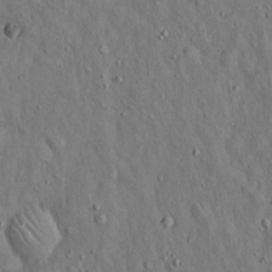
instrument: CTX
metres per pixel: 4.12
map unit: Hto
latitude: 15.0837
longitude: -58.4223
